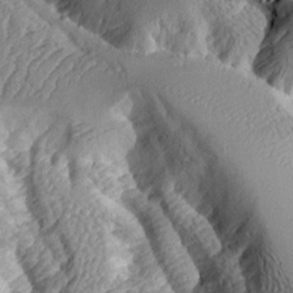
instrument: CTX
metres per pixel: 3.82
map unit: Aa
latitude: 10.4601
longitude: -127.5371
